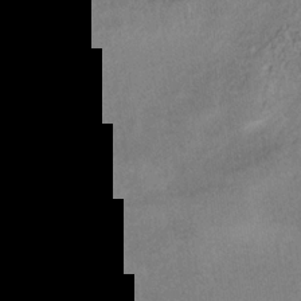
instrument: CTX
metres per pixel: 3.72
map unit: lHb
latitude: -33.8045
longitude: 64.8597
